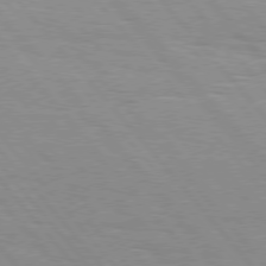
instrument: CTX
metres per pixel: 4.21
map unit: Hpe
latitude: 76.3845
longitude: -153.4616
